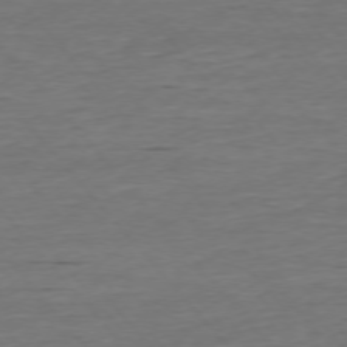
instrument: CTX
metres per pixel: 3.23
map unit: Ap
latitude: -75.8423
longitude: -93.4048
